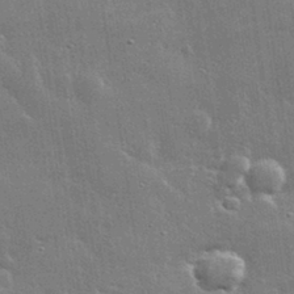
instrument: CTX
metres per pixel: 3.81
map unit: lHvf
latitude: 32.3278
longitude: -91.3860
